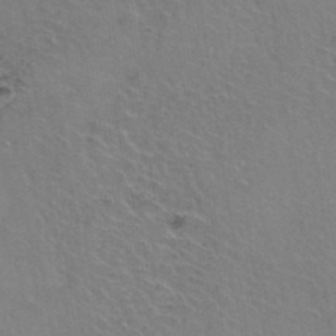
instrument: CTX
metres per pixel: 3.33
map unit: Hto
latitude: 37.0648
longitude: -46.2901
